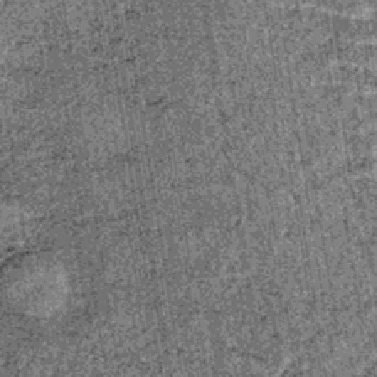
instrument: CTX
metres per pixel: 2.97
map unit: lHb
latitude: -37.9178
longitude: 67.3510
